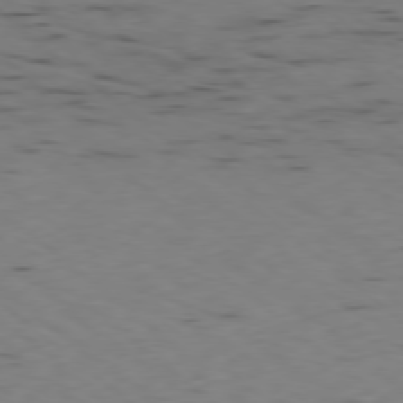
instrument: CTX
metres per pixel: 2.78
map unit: Ap
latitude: -78.4440
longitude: -73.8773
